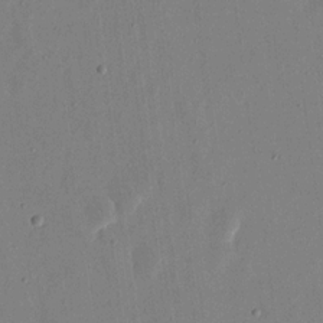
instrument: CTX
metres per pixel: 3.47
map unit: eHh
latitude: 17.4804
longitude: -70.3656
